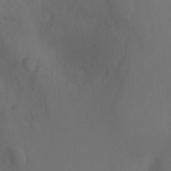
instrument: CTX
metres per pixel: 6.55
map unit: Ht
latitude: -7.6533
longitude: -27.6694
